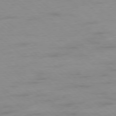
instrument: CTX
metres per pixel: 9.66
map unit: Hpe
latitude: -78.3117
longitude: -20.5735
